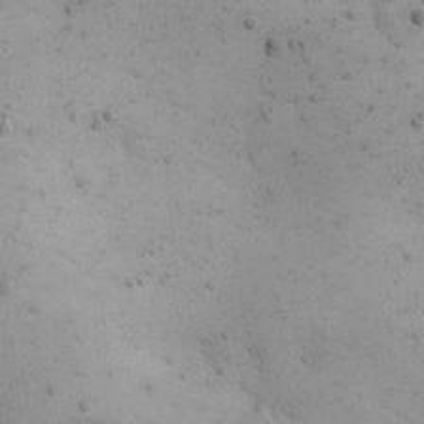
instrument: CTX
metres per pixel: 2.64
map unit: Nhu
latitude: 23.0836
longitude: -72.3468
